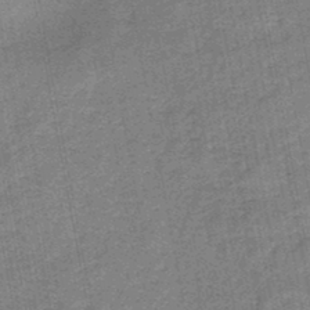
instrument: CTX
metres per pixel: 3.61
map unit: HNb
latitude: -46.3117
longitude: -36.4223
